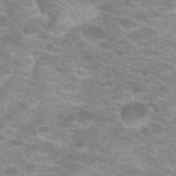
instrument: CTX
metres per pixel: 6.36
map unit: Hto
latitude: 20.6680
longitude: -37.1970
